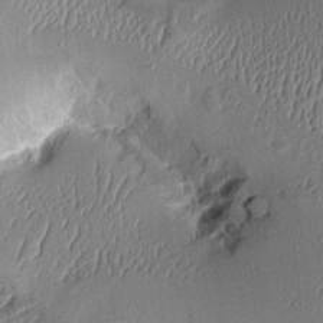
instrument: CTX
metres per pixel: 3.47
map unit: Aa
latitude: 9.7639
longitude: -128.7624
